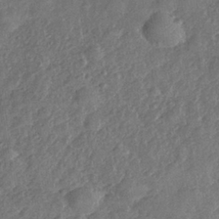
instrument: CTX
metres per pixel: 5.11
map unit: Nhe
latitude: -36.2172
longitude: -176.9702
